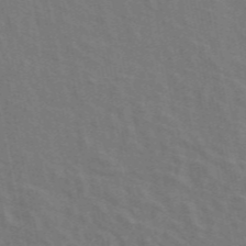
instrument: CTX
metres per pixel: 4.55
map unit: ANa
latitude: 48.9892
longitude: -77.5371
